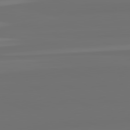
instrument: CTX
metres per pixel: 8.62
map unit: lApd
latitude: 82.4412
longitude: -177.4615
